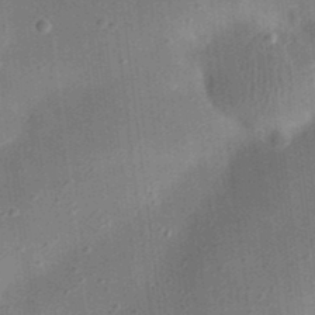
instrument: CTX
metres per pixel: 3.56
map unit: eHh
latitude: 25.0080
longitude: -70.7624
